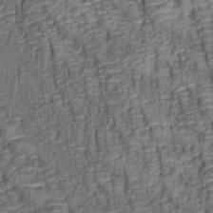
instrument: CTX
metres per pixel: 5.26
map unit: lAa
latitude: 6.8758
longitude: -115.8394
